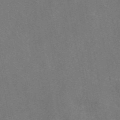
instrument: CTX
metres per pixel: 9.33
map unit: eAb
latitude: 47.8395
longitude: 110.1039
